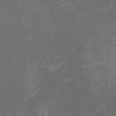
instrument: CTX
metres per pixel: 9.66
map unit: HNhu
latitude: -2.6896
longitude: -7.2726
